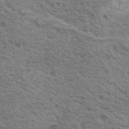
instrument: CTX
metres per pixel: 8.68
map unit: Nhu
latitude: 20.0822
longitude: -30.9136
